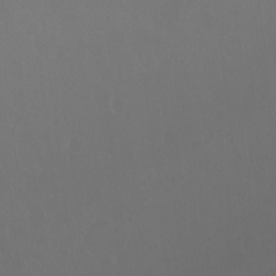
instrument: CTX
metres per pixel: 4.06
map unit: Hto
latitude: -7.5777
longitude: -38.6868
